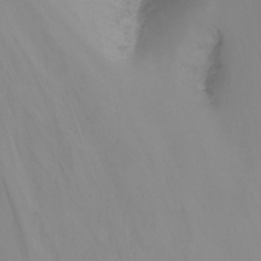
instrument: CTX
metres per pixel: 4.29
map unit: Nhu
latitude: -13.9367
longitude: -61.1025
